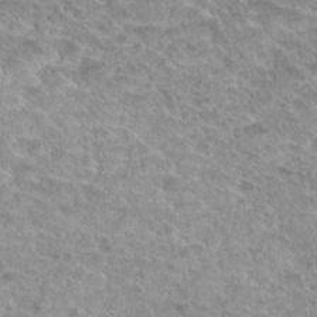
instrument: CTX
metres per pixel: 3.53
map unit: Hto
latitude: 21.4805
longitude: -38.3278
